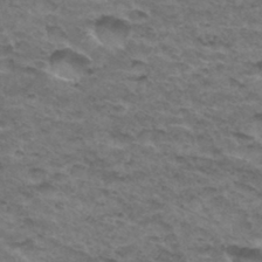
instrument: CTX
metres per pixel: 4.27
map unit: Hto
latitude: 33.1970
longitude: -47.5371
